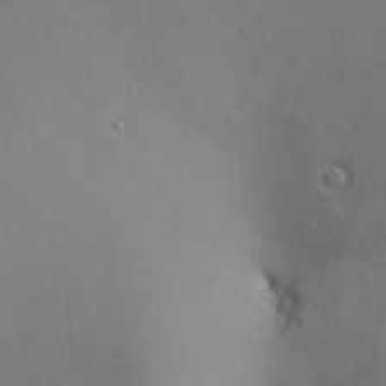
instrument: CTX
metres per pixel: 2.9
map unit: Aa
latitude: 21.7828
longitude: -139.6316
